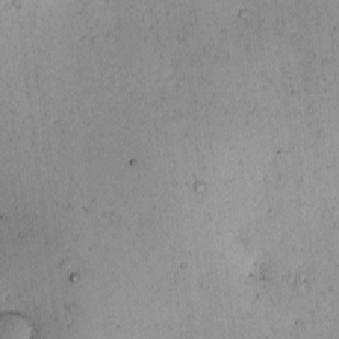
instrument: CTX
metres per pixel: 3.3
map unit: eHh
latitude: -0.7086
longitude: 19.3699
